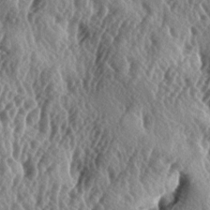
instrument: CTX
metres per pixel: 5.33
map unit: lAa
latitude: -5.5021
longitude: -125.1214
